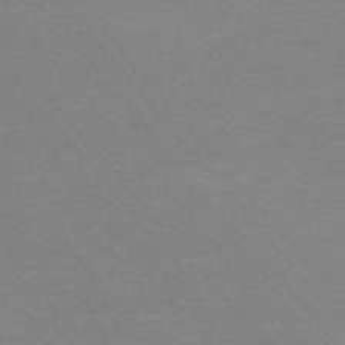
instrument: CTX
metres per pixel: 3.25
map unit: Ap
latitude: -75.3132
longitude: -80.9892
